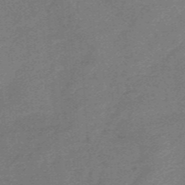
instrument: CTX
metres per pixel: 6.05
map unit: HNb
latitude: -55.0487
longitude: -45.9150
